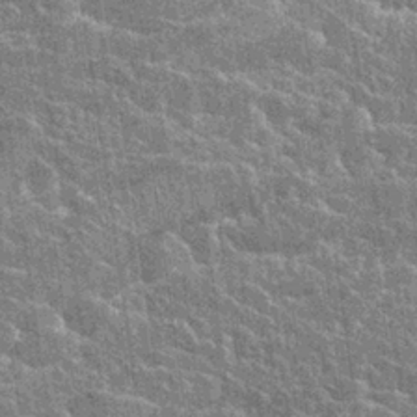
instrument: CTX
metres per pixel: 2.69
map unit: Hto
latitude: 23.1592
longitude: -40.6490
